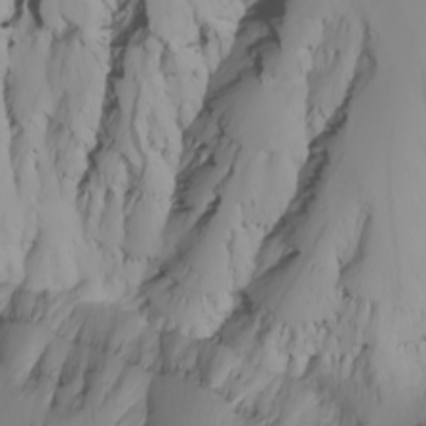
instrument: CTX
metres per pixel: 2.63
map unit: Nhu
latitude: -5.3698
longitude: -94.1578
